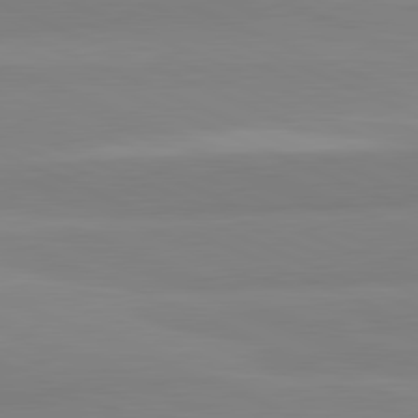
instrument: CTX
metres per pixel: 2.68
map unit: lApd
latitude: 82.0822
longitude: 178.3873
